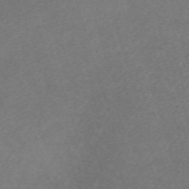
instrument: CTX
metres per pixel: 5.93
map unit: eHh
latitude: -61.9367
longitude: 49.6533
